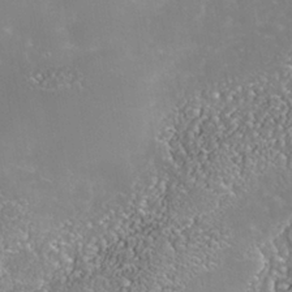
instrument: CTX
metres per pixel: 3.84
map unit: Nhe
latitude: -39.1998
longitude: -117.5938
